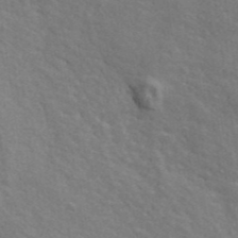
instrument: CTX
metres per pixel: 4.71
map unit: ANa
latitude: 41.8772
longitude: 29.4454
